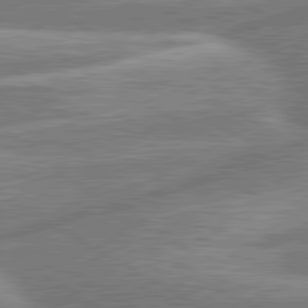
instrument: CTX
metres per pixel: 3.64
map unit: lApd
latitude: 80.6868
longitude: -165.5182
